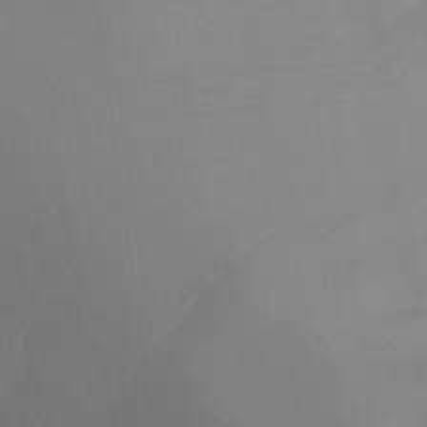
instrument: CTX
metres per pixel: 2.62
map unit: Htu
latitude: -16.1795
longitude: -46.8947
